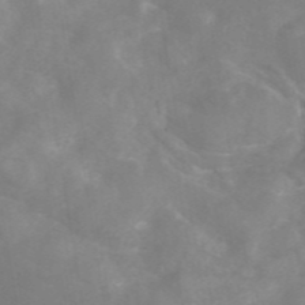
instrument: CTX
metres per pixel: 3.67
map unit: eAb
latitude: 46.0444
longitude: 126.5951
